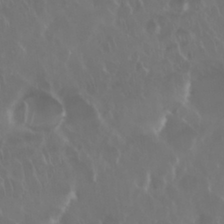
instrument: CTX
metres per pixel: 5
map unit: Nhu
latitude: 29.4615
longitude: -60.1955
